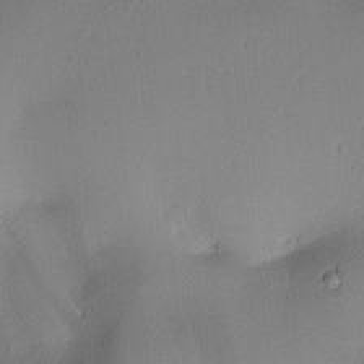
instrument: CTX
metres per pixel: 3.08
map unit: lAa
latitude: 2.8002
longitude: -115.9339
